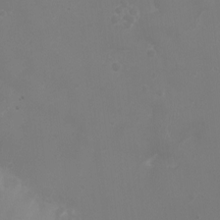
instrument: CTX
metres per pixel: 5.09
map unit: Ht
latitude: -2.1605
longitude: -19.2726
